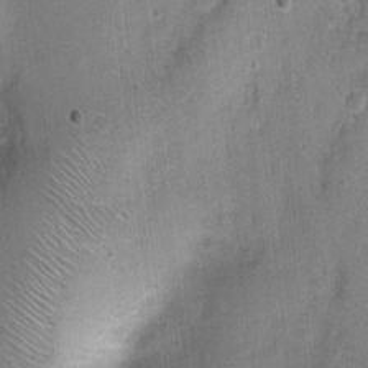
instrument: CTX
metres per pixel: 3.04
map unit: Nhu
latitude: 1.3292
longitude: -16.1955
